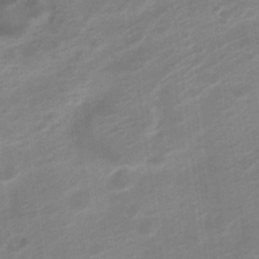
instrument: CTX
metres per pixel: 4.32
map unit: Nve
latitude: -19.6344
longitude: 106.6708
